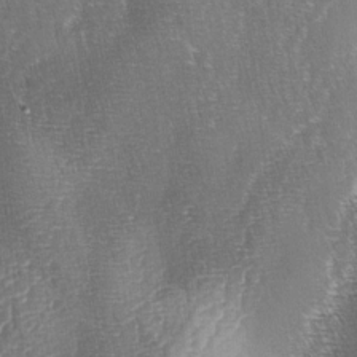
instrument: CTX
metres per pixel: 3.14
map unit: lAa
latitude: -4.6518
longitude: -128.7624
